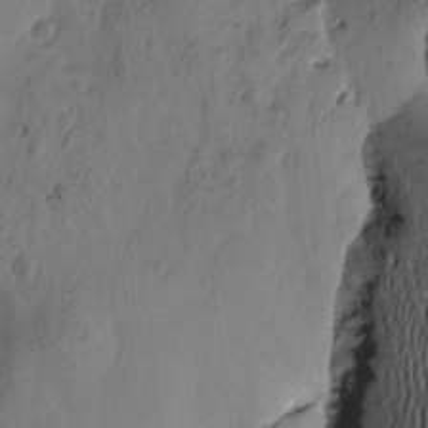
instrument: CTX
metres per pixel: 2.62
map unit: Htu
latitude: -3.1620
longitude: -176.6868
